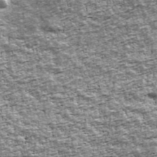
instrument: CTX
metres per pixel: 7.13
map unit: Ave
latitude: 42.2712
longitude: -111.7639
